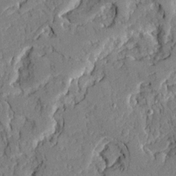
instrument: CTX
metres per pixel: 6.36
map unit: Ave
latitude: 22.4790
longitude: -129.7072
